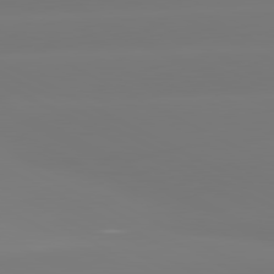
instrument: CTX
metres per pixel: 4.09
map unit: lApd
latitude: 81.0458
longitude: -156.3845
